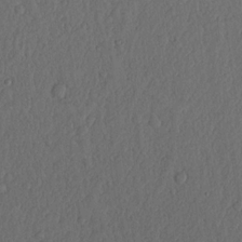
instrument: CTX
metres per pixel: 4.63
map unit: lHvf
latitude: 17.9528
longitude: -115.4804
